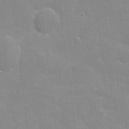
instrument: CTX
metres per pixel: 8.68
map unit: eHh
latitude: 4.2900
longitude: -67.1781
